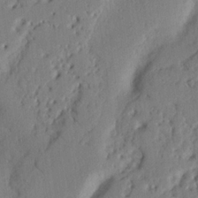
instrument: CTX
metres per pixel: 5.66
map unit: Nhu
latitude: 20.2145
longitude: -76.8002
